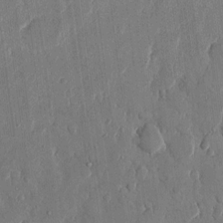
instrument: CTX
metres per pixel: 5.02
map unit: eHh
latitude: 13.2537
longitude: -69.1592
